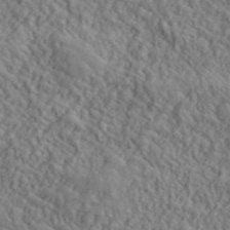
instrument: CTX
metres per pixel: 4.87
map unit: lHvf
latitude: 39.8205
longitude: -89.2348
